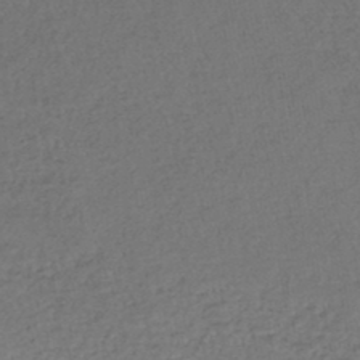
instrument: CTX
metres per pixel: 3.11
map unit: lHb
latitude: -45.1620
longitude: 58.7274
